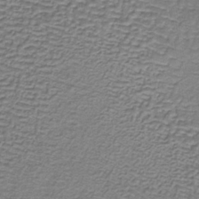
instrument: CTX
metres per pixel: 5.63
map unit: lHb
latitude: -36.3117
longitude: 59.0675
